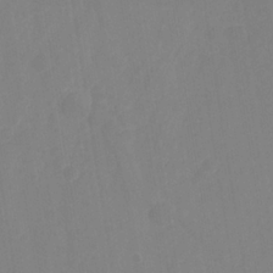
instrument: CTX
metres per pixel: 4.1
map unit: Hto
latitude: -8.6518
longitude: -46.9703
